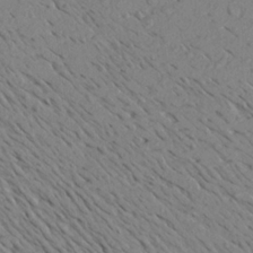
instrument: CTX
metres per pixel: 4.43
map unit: Aa
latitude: 22.2145
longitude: -145.2726
